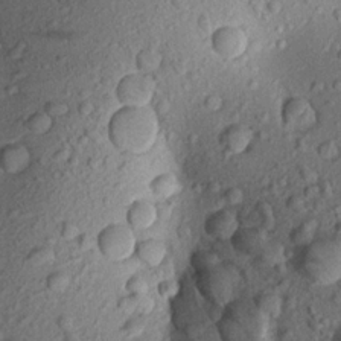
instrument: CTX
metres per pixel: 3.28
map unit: Aa
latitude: 17.7072
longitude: -146.9514
